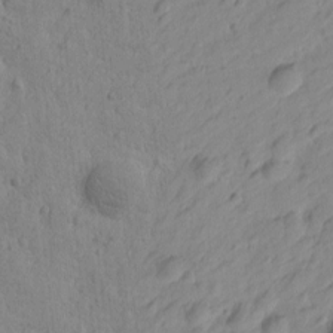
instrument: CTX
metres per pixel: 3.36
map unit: Htu
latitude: -2.1983
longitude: -175.3860
